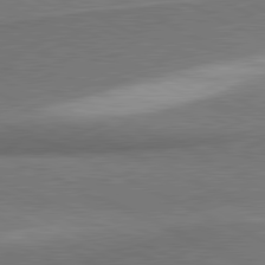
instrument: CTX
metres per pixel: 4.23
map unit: lApd
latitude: 81.3482
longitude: 164.5574
